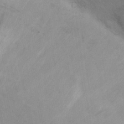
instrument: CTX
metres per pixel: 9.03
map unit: Nhu
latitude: 6.5357
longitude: -24.1766
